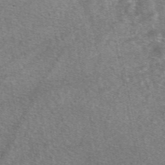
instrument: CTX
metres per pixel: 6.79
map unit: eAb
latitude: 47.1781
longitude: 123.2565
